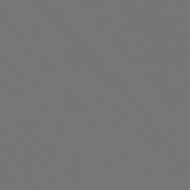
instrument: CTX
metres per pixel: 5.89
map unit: Hpe
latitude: 75.1970
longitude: -124.7813
